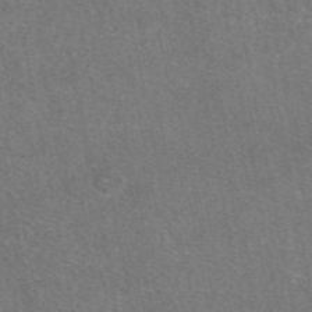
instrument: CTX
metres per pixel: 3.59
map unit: eAb
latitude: 47.8017
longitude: 114.1417
